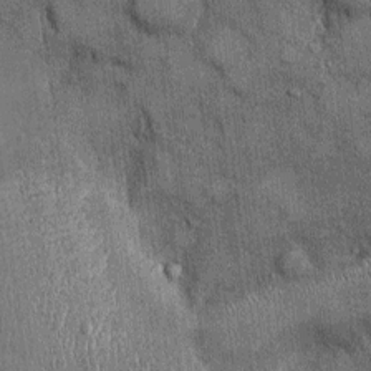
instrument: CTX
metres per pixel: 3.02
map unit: Ht
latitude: -2.6329
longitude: -13.1970
